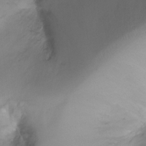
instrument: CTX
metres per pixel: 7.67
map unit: Ht
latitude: -6.8597
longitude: -29.4426
